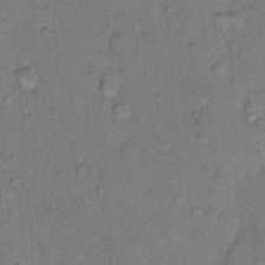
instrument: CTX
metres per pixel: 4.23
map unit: Hto
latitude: 8.9892
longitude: -61.7260
